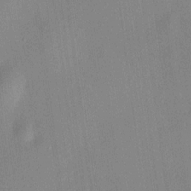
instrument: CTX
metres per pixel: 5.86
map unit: HNhu
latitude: 9.7828
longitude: 11.1431
